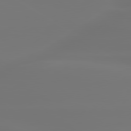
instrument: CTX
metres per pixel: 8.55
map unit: lApd
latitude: 79.9150
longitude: -137.1403
